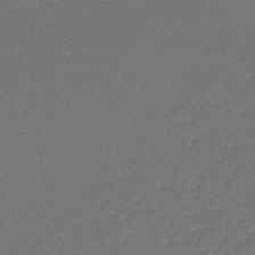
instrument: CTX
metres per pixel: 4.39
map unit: lHb
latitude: -42.7841
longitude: 61.4265
